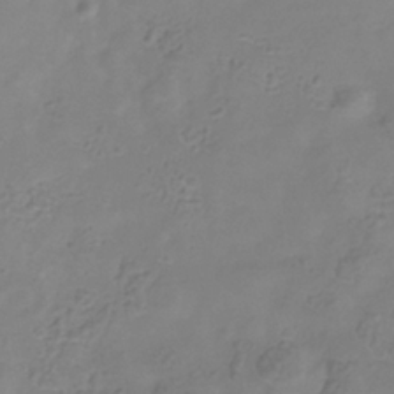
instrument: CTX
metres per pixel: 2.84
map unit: Hve
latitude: -34.1606
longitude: 91.4644
